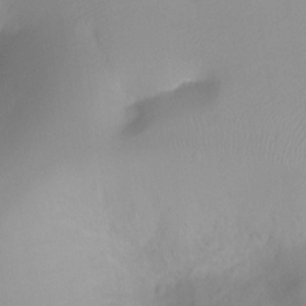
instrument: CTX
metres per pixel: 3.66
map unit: Ht
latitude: -6.6896
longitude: -30.3845
